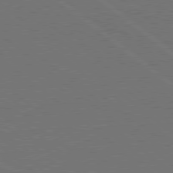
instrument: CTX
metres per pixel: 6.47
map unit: Hpe
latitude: 79.0648
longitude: -123.5749
